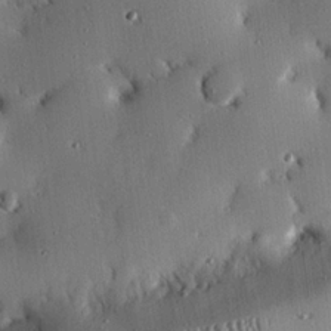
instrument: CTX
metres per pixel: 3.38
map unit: eHh
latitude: 22.4979
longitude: -90.5924
